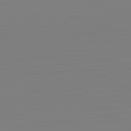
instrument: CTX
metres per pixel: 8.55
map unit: Hpe
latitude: -82.0850
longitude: 8.5574
